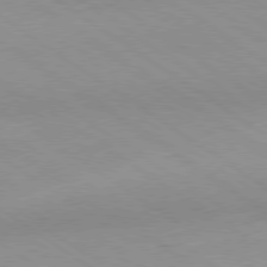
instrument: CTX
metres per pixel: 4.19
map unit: Hpe
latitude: -80.5385
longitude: 23.6533
